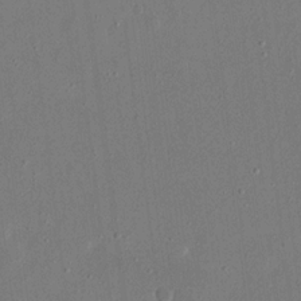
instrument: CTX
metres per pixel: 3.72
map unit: eHh
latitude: 17.1781
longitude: -70.3656
